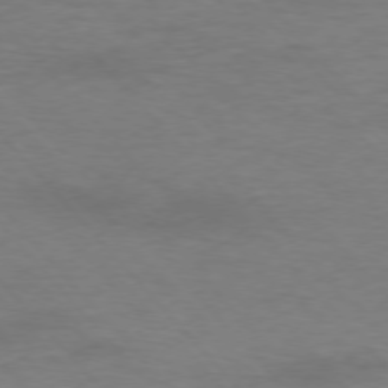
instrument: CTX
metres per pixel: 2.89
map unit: Ap
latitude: -76.6896
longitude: -70.1578
